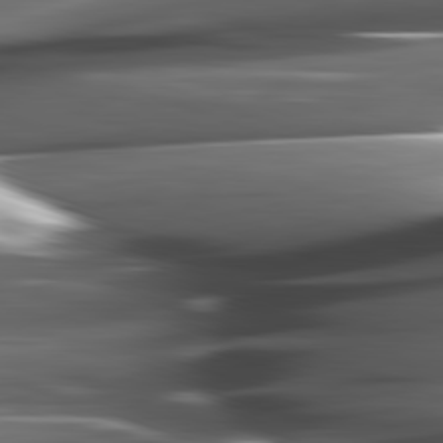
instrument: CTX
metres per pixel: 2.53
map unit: lApd
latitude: 82.2900
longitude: -144.3467
